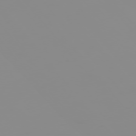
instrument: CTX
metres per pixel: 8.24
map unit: Hpe
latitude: -75.9745
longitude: -10.2523
